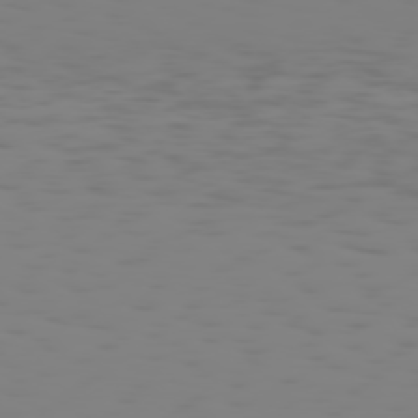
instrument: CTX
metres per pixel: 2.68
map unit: Hpe
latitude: 74.8947
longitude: -127.2537
